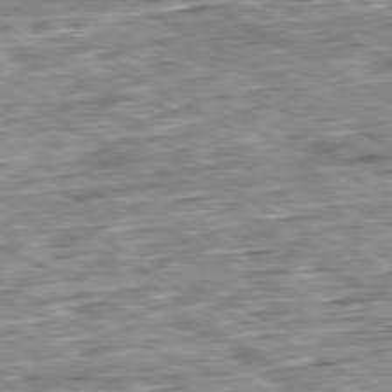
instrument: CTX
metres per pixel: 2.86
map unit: Ap
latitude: -80.7274
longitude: -87.4993
